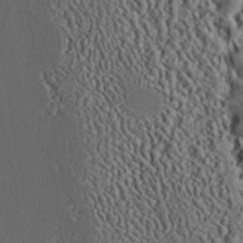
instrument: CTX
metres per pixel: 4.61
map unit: ANa
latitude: 40.1388
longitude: 30.0472
